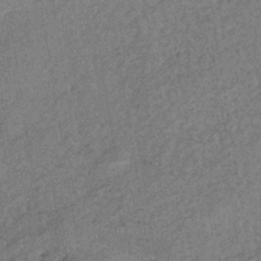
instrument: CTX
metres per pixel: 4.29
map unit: eHb
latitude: -39.1053
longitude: 77.5777
